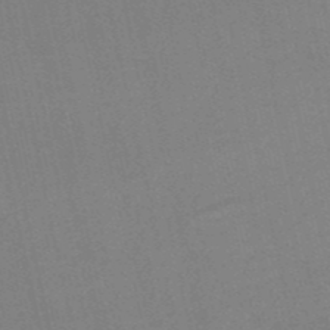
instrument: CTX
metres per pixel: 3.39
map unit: HNb
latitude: -51.7478
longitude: -50.7246
